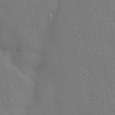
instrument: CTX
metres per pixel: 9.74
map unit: Nhu
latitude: 1.4804
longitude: -75.1781
